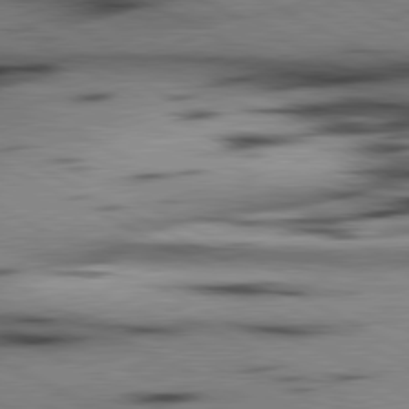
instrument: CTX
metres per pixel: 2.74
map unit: lApd
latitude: 80.6868
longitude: 156.4629
